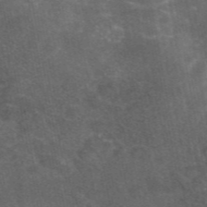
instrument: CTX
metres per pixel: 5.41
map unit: eAb
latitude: 46.5357
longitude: 119.5966
